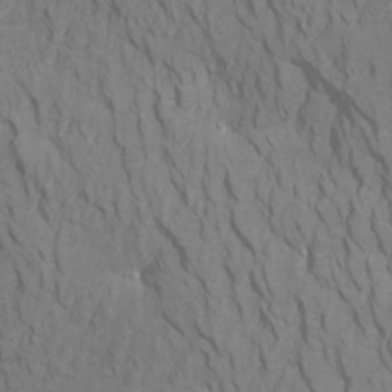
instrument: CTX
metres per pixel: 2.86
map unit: Htu
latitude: -5.2565
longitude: -72.3468
